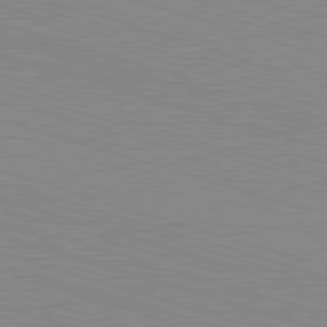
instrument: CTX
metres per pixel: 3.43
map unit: Hpe
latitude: -82.8408
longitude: 7.4832
